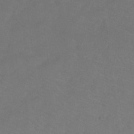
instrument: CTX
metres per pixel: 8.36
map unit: lHb
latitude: -31.6533
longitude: 63.9367
